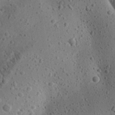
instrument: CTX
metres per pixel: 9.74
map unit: Aa
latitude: 24.1011
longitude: -144.1389
